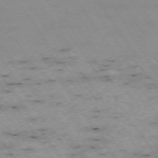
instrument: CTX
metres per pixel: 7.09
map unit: Hpe
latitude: -74.1228
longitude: 2.1227
